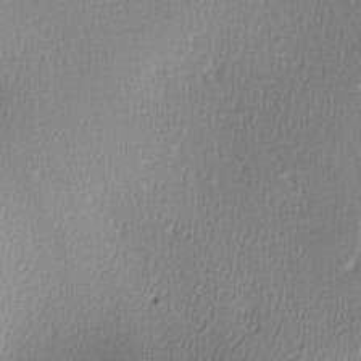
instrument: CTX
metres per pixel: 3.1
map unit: lAa
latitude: -6.3117
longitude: -122.9892
